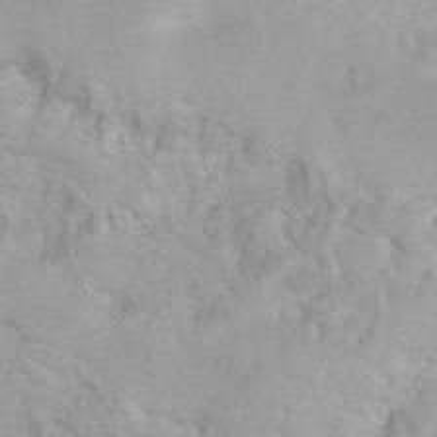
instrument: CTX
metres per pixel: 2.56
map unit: Ht
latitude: 3.9150
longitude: -27.7450
